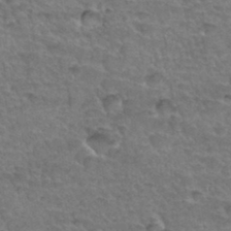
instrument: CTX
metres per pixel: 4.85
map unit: Hto
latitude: 35.1025
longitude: -45.3104
